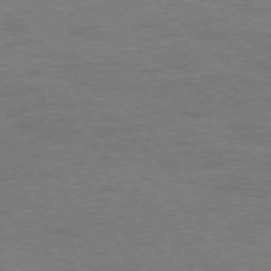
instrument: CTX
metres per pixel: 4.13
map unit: Ap
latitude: -77.7478
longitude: -68.5546
